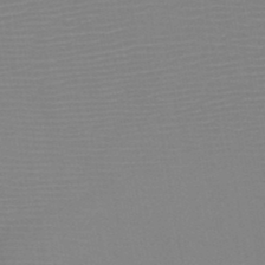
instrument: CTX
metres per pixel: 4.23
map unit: HNb
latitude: -46.8030
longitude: -43.7828
